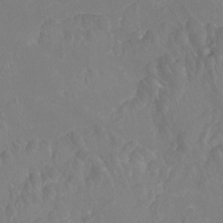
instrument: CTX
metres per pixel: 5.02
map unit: Htu
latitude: -15.9556
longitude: -46.7624
